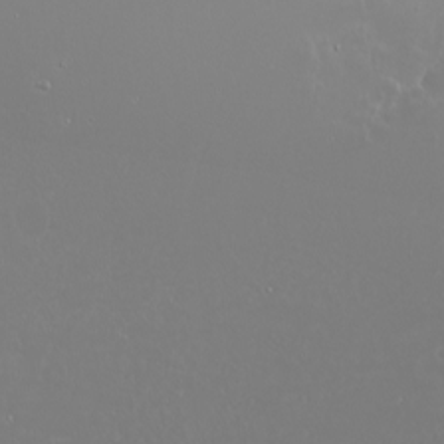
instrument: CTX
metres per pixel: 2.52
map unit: Nhu
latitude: -4.9730
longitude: -79.2159
